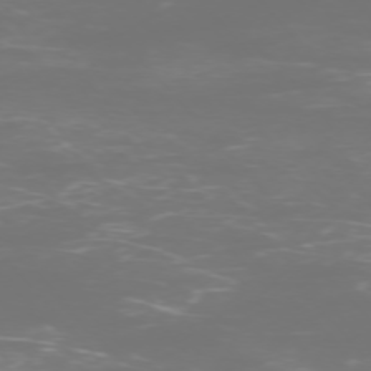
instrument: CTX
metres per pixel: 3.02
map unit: Ap
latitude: -75.3888
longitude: -76.2333
